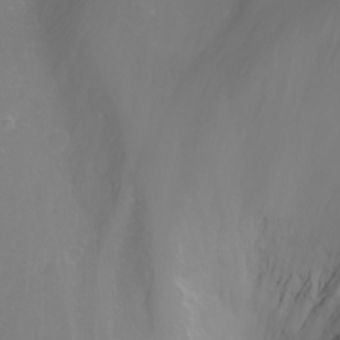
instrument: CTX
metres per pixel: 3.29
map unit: Nhu
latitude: -5.5966
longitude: -80.0633
